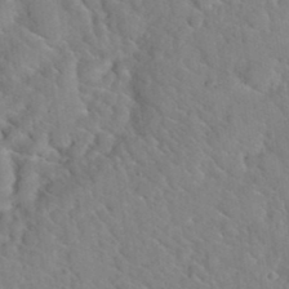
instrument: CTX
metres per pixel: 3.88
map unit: Hto
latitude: 35.4237
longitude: -50.6868
